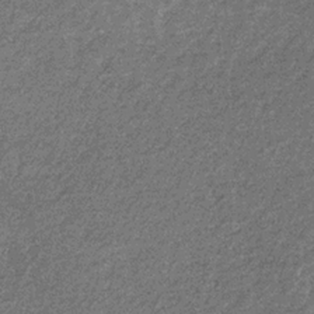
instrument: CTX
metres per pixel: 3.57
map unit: eHb
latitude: -32.0850
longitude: 71.0675
